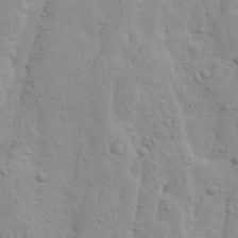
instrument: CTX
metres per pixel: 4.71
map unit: Ave
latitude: 13.7072
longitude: -132.7435
